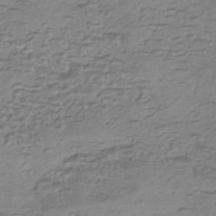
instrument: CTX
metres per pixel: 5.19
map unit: eHh
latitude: -43.3698
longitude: 120.1417
